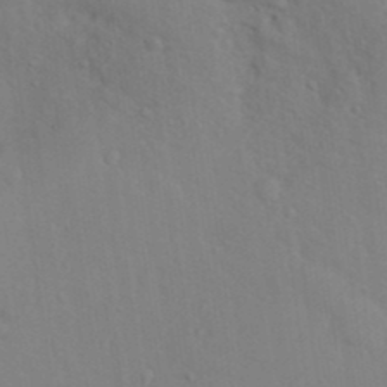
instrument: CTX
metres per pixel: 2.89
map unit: Nhu
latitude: 13.0270
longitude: -28.1955
